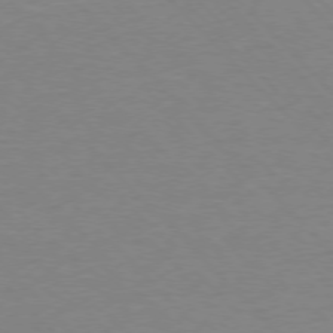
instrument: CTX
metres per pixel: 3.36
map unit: Ap
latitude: -77.1620
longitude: -92.8380
